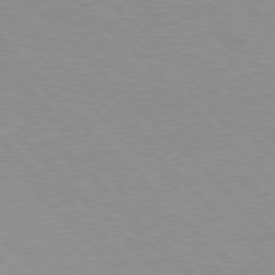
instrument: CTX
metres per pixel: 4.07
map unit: Hpe
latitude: 76.9702
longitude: -153.0459
